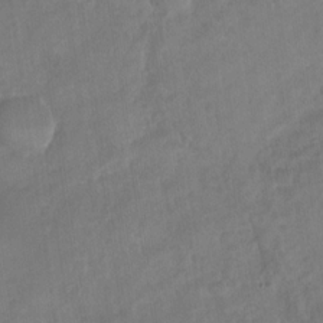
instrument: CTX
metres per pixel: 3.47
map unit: Nhu
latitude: -30.4062
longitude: -62.5357
